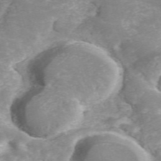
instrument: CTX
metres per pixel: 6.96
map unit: ANa
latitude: 41.0269
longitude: 33.9556
